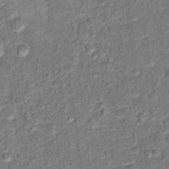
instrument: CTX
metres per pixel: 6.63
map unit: Hto
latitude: 15.2915
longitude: -39.0458
